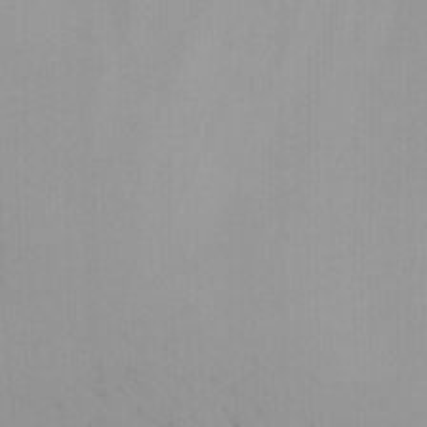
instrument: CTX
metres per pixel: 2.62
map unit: Ave
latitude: 0.7813
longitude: -112.6868
